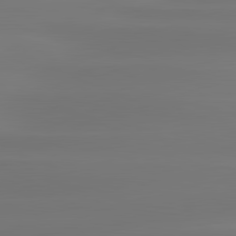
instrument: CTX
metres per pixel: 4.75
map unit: lApd
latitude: 81.4615
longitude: -134.4034
